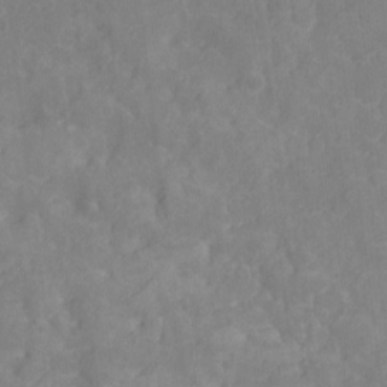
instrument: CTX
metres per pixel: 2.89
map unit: Ht
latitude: -10.7841
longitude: -23.7261
